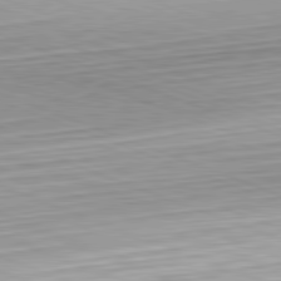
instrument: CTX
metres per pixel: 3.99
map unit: Hpe
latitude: -82.4629
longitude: 12.6141
